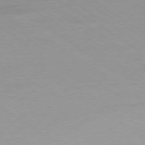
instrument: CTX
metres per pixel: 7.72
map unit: Ap
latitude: -79.2754
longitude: -93.8016
